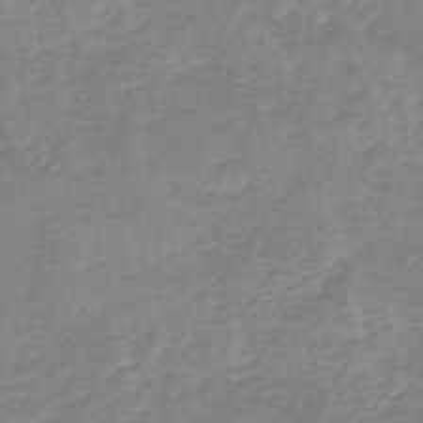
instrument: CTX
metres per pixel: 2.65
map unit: lHb
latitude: -42.1605
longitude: 63.6155
